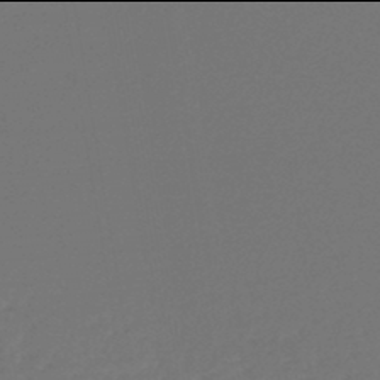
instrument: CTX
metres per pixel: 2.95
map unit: lHb
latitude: -46.0094
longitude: 59.8989
